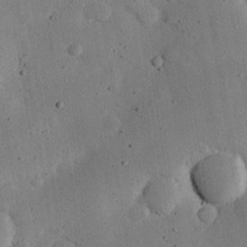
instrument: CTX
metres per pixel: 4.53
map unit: eHh
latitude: 24.4601
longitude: -71.8205
